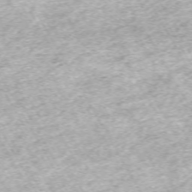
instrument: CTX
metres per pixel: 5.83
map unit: Hpe
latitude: -70.7274
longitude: 13.8045
